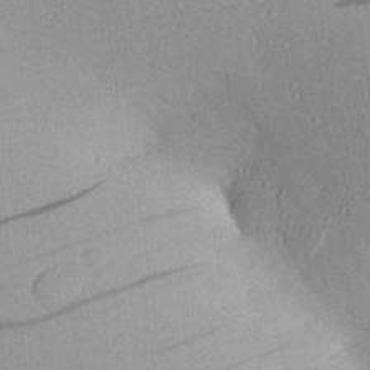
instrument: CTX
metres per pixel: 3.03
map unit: Aa
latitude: 25.1214
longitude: -135.5371
